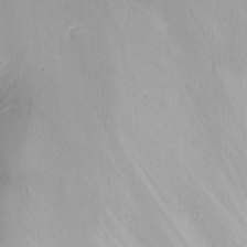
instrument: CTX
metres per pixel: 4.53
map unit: Nhu
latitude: 23.8583
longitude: -63.3860
